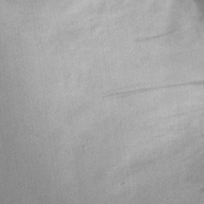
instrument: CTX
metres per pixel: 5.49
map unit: Nhu
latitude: 24.0444
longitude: -71.3859
